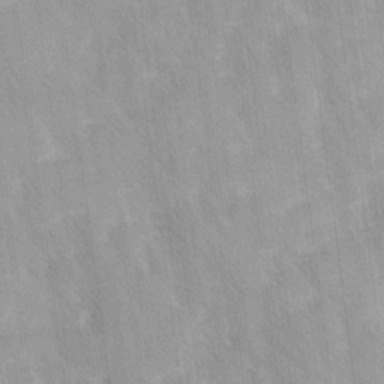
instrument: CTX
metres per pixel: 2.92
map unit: Ave
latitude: 11.9717
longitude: -106.4979
